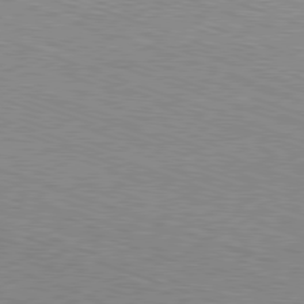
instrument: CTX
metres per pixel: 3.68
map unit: Ap
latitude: -81.2943
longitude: -72.9514
